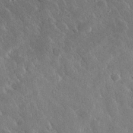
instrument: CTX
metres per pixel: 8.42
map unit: lHvf
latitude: 33.1781
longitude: -84.7057
